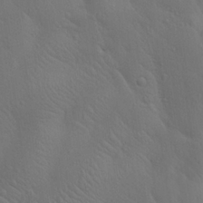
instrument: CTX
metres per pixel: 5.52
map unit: Aa
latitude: 23.0458
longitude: -137.3104
